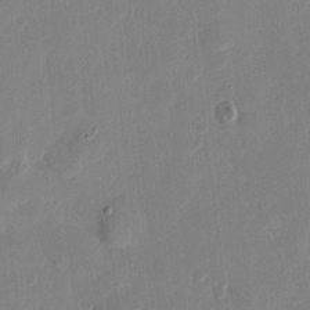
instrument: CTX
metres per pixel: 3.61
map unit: Htu
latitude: 1.6127
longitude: -177.8205
